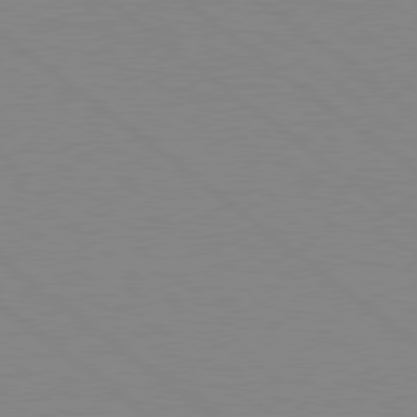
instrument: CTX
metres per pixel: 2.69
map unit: Hpe
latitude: 78.7813
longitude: -124.0822
